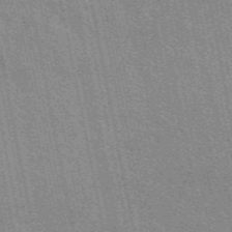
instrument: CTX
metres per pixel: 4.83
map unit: eAb
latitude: 49.1970
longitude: 116.1605
